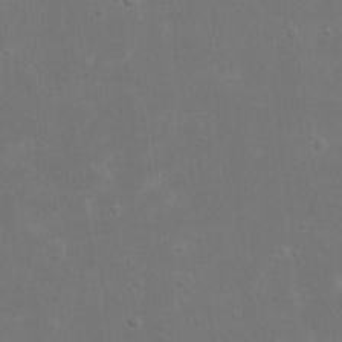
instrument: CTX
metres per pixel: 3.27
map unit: eHh
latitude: 17.4426
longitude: -72.4223
